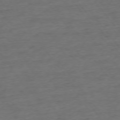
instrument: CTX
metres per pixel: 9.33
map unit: Ap
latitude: -75.8990
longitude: -84.8569
